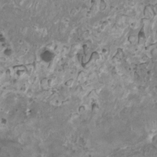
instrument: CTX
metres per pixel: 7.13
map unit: HNhu
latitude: 1.8205
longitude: 5.3509
